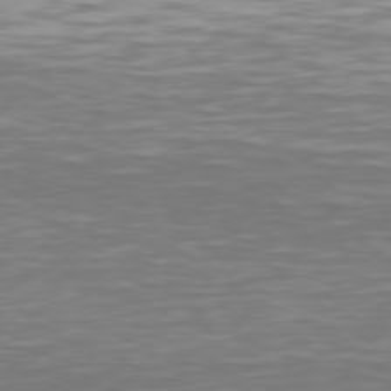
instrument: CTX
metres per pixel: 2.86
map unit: Hpe
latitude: 75.7828
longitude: -124.8002
